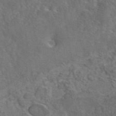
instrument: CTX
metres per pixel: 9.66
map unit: eAb
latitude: 43.7639
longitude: 110.7652
